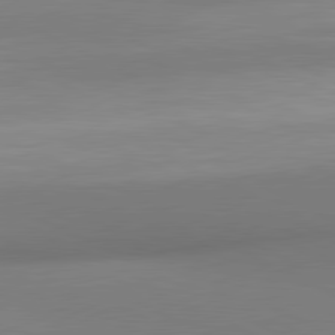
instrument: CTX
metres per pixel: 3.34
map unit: lApd
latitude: 80.7057
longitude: 131.9556
